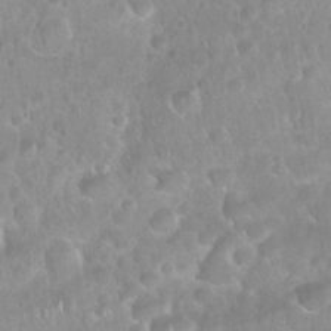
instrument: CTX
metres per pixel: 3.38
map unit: Nhu
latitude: 28.0633
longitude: -64.8569
